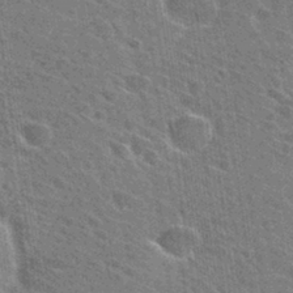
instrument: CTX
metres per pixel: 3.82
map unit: Hto
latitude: 31.2348
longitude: -44.7246
